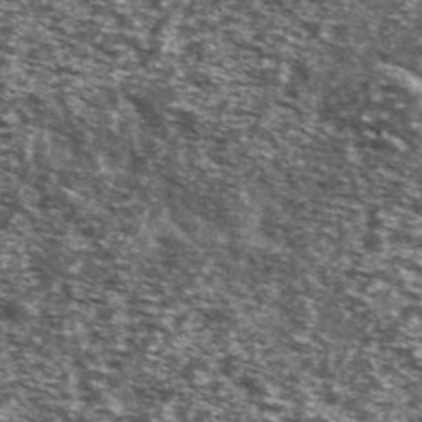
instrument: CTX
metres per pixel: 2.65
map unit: Ave
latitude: 41.3671
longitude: -105.9906
